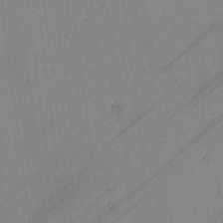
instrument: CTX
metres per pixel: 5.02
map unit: lAvf
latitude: -2.1038
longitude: -105.9906
